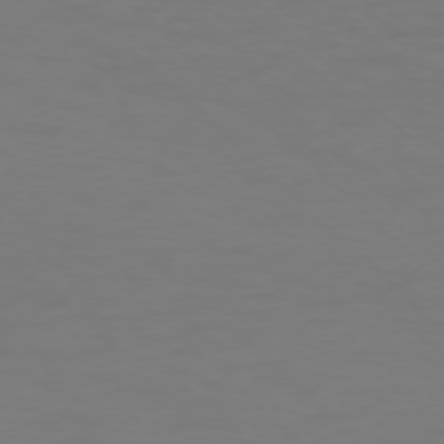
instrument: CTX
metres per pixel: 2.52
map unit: Ap
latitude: -76.1417
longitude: -79.8584
